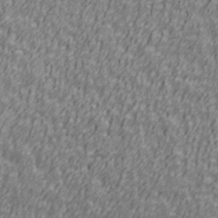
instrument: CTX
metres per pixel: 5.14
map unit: Ave
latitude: 40.9891
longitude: -113.0080
